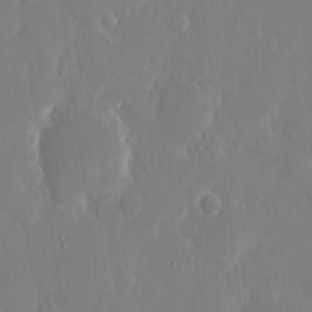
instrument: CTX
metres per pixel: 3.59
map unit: eHh
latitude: 12.4979
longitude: -71.2915
